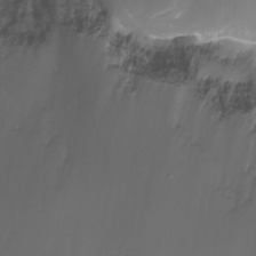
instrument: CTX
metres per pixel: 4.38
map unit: Nhu
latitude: -7.6722
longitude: -76.9513
